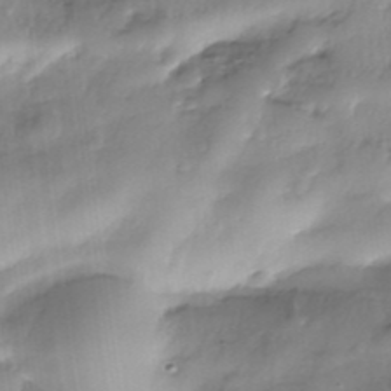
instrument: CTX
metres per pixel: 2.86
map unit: Nhe
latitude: -38.1606
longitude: -148.3278
